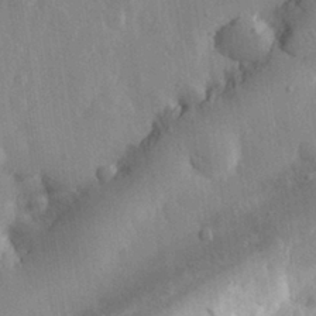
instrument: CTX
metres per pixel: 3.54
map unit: eHh
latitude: 30.0822
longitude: -79.4616
